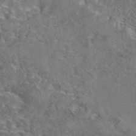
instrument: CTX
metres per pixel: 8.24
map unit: eAb
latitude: 43.0836
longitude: 110.8785
